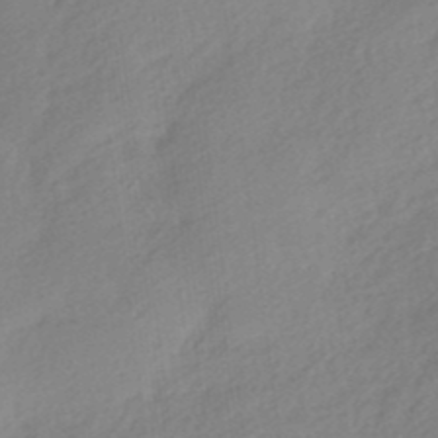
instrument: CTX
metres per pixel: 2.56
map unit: HNhu
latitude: -40.4818
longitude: 92.9920
